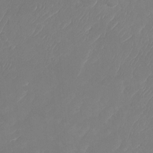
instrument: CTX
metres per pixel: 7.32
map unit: Nhu
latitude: -28.6330
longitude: -64.6490
